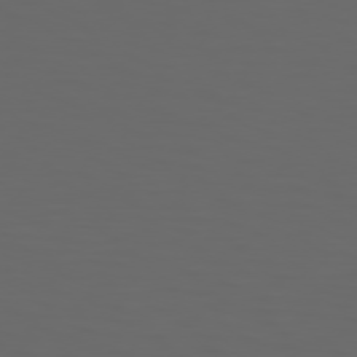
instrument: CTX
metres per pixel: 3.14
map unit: Hpe
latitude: 75.2726
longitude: -126.0255
